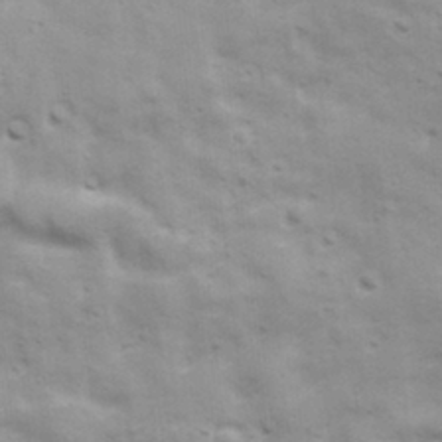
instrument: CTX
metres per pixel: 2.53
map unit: Ave
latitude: 17.4049
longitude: -133.1403
